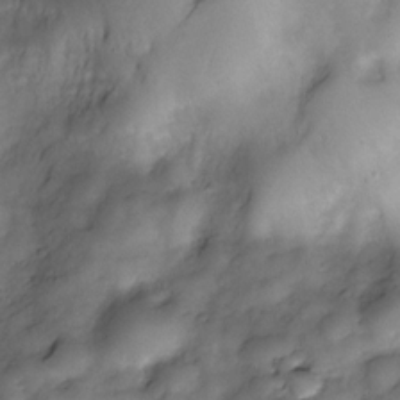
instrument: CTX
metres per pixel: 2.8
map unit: Nve
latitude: -27.0108
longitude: -148.8002
